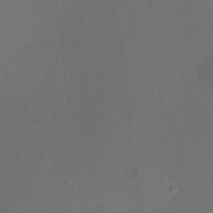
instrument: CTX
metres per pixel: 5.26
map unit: HNhu
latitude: 7.7450
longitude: 9.3321
